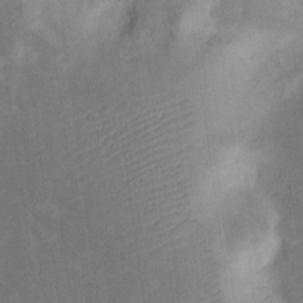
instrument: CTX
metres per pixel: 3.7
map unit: eHh
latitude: 20.1578
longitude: -70.3845
